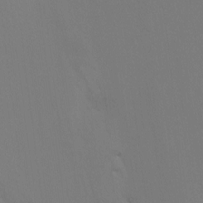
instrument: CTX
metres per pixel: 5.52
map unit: Nhu
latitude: -11.0675
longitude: -33.6127
